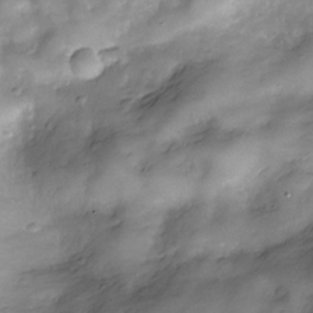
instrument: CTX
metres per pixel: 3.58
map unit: Nve
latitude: -27.0108
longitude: -148.6679
